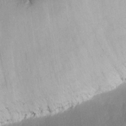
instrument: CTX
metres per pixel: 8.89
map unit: eHh
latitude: 15.9906
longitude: -72.6680
